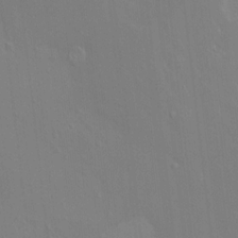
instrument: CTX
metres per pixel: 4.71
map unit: HNhu
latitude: 5.4993
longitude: 4.1794
